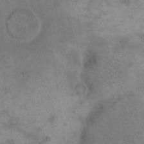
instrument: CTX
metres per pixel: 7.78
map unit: eHh
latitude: 15.8017
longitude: -67.2348
